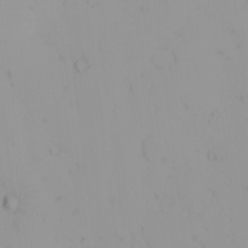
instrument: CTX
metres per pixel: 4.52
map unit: eHh
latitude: -1.4644
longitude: 20.3117
